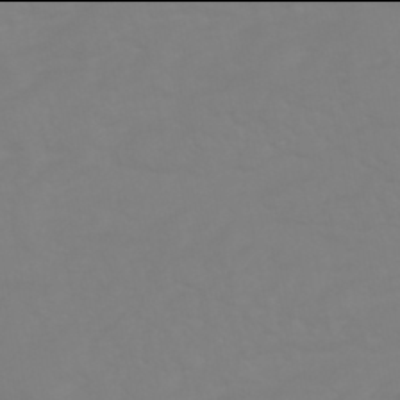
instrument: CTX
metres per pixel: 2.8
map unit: HNhu
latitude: -46.0094
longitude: 90.5763
